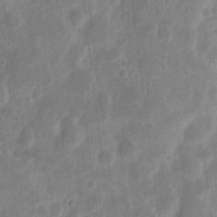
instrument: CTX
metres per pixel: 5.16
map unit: eHh
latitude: 7.9717
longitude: -71.1214
